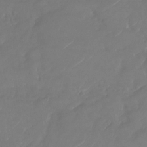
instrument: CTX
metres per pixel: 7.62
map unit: Nhu
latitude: -28.8975
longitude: -71.9150
